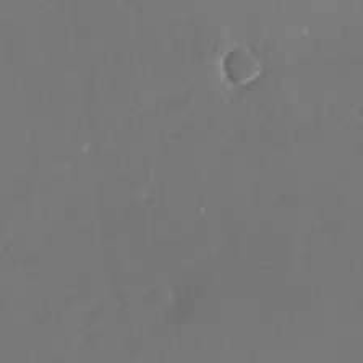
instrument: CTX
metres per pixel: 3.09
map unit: Nhu
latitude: -27.4643
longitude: -73.3293
